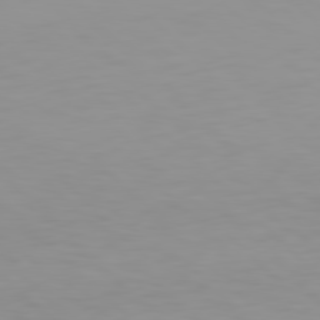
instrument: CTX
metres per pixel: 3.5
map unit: Hpe
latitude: 78.0444
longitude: -167.2159
